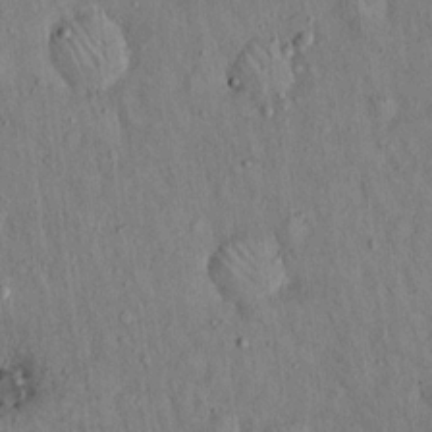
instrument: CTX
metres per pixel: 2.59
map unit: Hto
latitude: 14.6869
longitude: -58.7246
